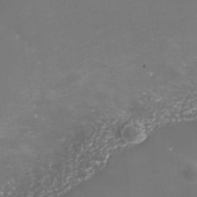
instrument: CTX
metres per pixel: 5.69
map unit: Nhe
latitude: -35.5777
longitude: -91.1025
